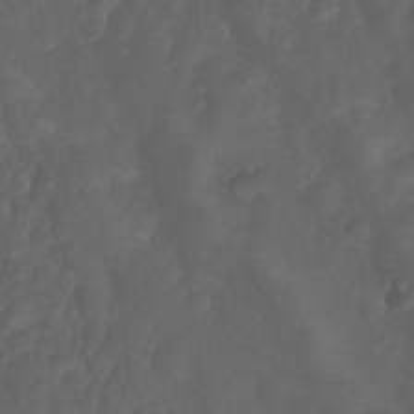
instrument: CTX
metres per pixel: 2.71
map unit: Nhu
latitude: 28.5734
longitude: -56.2711
